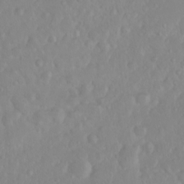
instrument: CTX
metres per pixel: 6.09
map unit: eHh
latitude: 1.4615
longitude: -55.8016
